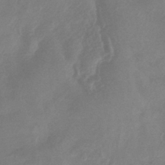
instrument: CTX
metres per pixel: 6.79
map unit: HNhu
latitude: -43.2753
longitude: 91.4455
